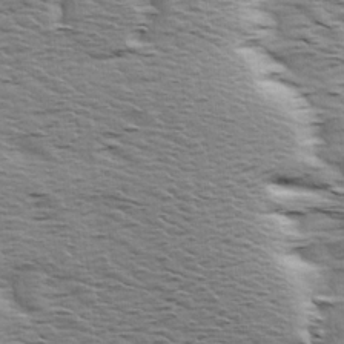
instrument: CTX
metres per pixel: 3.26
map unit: Ave
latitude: 14.3846
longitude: -104.4223
